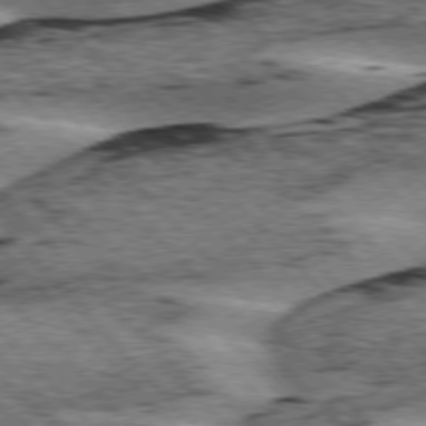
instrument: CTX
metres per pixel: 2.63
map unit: lApd
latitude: 76.2522
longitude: -78.0822
